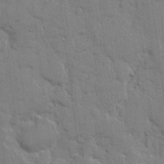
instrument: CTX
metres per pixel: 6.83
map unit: eHh
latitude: 8.4034
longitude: -67.0269
